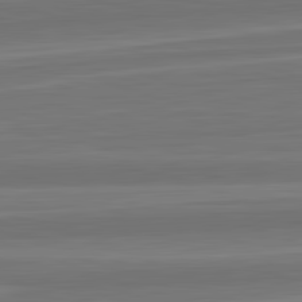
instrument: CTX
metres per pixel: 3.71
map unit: lApd
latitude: 82.8946
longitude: 169.5399
